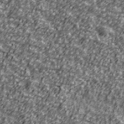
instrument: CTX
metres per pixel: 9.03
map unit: Ave
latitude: 41.0458
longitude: -113.9528
